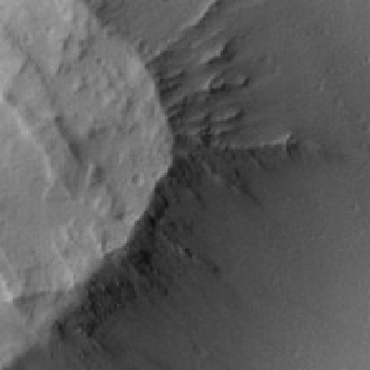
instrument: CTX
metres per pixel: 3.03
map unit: Aa
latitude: 14.0633
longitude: -144.6868
